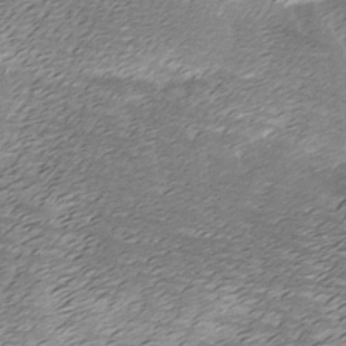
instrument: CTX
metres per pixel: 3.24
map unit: Ave
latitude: -7.6910
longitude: -123.3293
